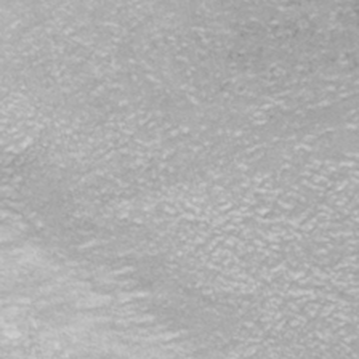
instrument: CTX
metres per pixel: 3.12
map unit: ANa
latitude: -41.5021
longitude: 104.3873
